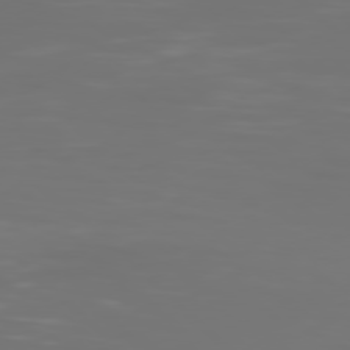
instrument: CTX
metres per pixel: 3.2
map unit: Hpe
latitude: 77.2915
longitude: -135.2159
